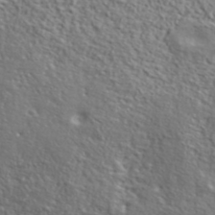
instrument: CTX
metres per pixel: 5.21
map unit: lHvf
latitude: 41.5182
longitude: -88.2523
